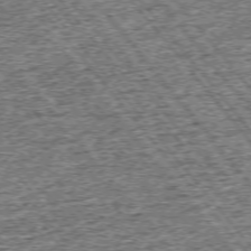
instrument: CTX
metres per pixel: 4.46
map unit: Ap
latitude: -75.2565
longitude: -91.4993
